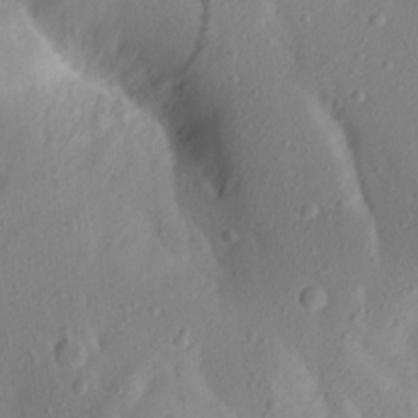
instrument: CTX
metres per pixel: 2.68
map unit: Aa
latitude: 20.6113
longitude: -146.3279
